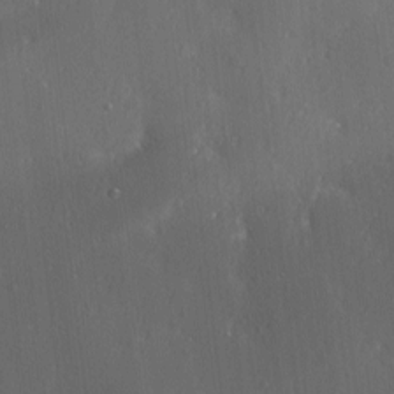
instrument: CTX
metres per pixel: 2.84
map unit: Ave
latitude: 0.3656
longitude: -113.6694
